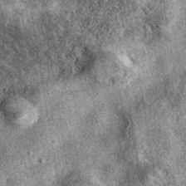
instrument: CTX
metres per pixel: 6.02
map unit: eAb
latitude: 39.3104
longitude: 109.0486
